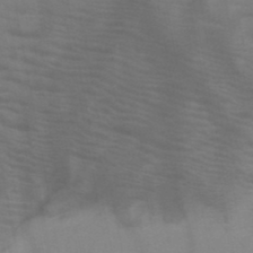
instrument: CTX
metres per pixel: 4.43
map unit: HNb
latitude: -46.8408
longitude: -47.7261
